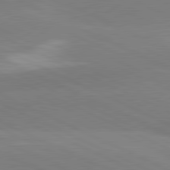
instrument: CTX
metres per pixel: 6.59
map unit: lApd
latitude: 81.4426
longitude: -154.5924
